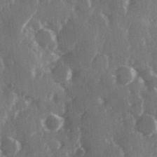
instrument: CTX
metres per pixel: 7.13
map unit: Hve
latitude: 28.4412
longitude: 149.2565
